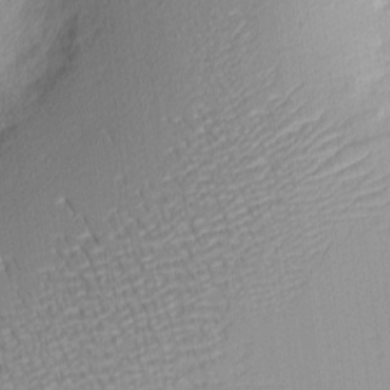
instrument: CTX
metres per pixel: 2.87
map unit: Nhu
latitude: 2.4979
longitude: -76.2333
